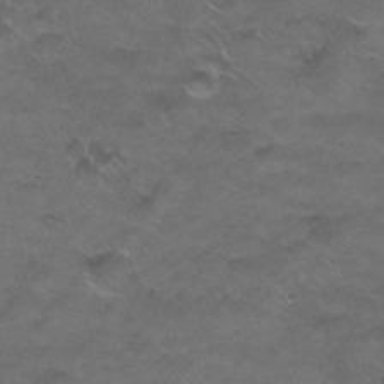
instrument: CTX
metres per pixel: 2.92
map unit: Nhu
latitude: 26.2145
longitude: -53.9150
